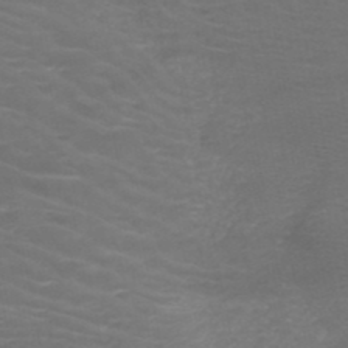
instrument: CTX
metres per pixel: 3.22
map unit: HNb
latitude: -49.5022
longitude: -46.7436
